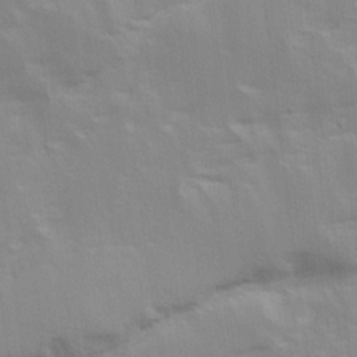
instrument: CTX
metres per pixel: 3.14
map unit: Ave
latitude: 16.5546
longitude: -138.8002
